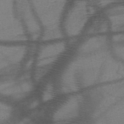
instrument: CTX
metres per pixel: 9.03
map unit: HNb
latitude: -47.8989
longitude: -40.7813
